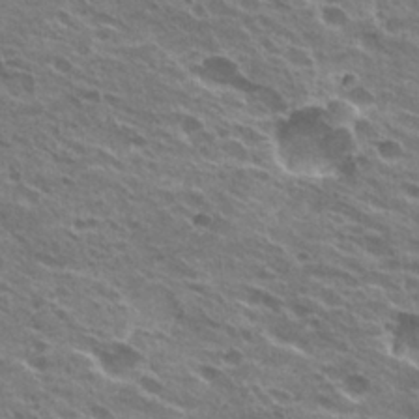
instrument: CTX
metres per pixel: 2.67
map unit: Hto
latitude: 24.4790
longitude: -38.8191
